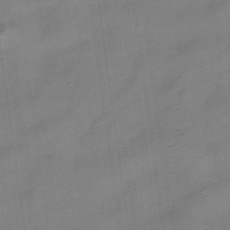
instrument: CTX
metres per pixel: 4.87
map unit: Hve
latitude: -33.2376
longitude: 92.6896
